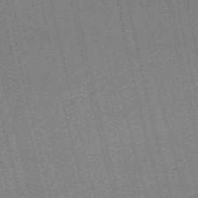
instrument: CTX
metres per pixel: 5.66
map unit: HNb
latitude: -47.9178
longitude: 59.3320
